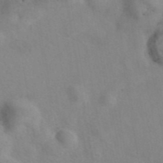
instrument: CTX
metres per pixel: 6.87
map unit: eAb
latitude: 40.9513
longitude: 108.1228
